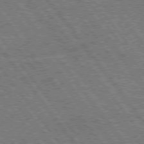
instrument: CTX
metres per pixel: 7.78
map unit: Hpe
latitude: 75.5560
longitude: -149.2915
